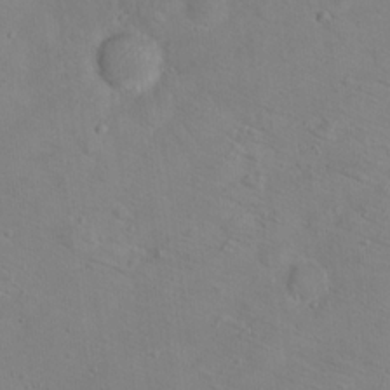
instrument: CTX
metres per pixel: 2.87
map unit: Hto
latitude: 17.7639
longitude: -39.3293
